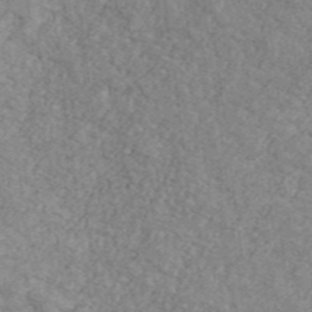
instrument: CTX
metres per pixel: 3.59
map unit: Ave
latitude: 41.5938
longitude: -110.6869
